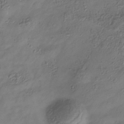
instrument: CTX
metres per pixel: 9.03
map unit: Hve
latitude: -34.3684
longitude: 89.4265
